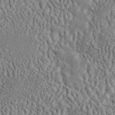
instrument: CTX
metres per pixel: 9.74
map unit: ANa
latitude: 45.1214
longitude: 27.4454
